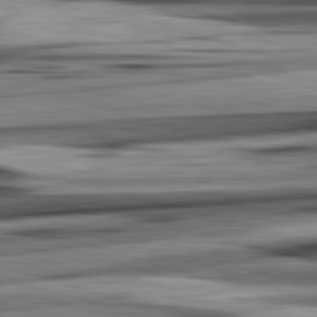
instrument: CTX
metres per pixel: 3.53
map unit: lApd
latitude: 82.8002
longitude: 160.0283
